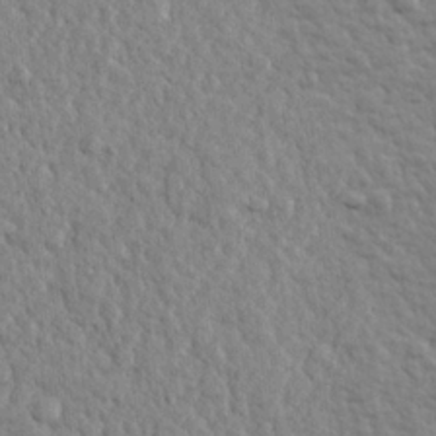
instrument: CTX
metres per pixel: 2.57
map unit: lHvf
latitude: 24.1199
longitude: 143.5966
